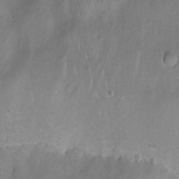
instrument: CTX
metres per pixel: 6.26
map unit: Nhu
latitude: -8.5952
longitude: -72.7813
